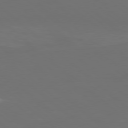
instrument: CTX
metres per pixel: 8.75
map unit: Ap
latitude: -79.3887
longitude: -61.6127
